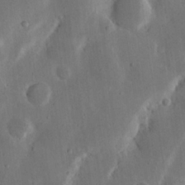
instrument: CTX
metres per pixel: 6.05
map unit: Nhu
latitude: 19.4048
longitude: -74.9136
